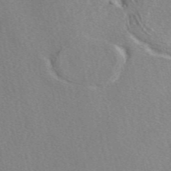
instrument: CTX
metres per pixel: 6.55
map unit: eAb
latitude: 48.3089
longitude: 113.5210
